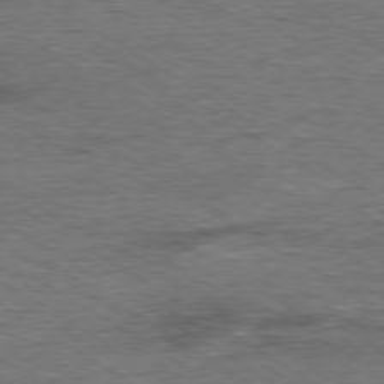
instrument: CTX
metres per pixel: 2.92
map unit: Ap
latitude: -80.0661
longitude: -78.3468
